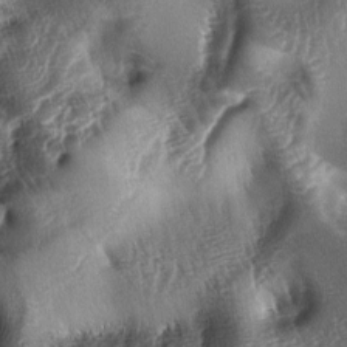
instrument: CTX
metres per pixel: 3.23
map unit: lAa
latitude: -4.9352
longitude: -127.7639
